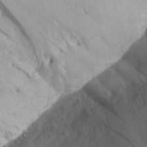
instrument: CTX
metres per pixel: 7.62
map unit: Aa
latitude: 28.1389
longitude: -146.8569
